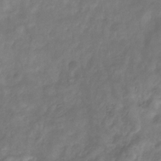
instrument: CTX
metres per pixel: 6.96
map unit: eHb
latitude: -29.9178
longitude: 71.1431
